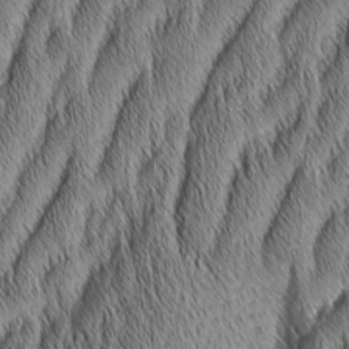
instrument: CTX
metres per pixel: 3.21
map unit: Aa
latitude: 6.9325
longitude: -130.7814
